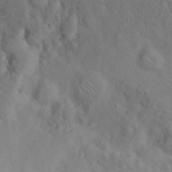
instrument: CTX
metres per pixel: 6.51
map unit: eHh
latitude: 11.8961
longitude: -61.5938
